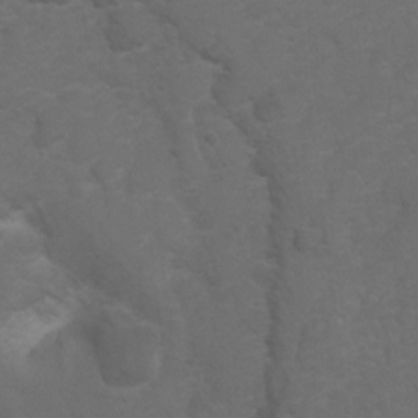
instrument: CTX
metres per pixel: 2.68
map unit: Hto
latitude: 5.4804
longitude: -30.7247
